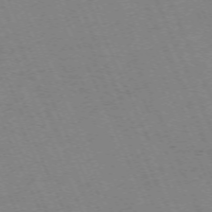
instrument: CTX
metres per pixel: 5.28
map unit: Hpe
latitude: -70.9353
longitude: 12.0094
